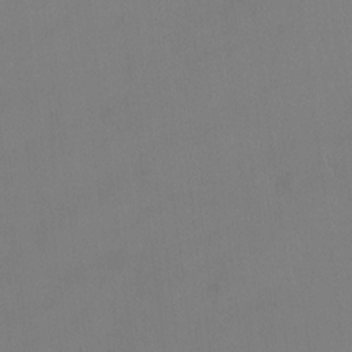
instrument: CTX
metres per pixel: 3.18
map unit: Hto
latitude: -12.5952
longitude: -39.9906
